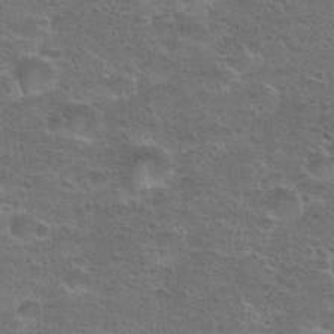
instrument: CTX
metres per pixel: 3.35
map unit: Hto
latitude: 23.9150
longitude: -49.7639
